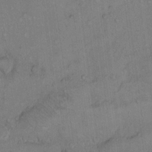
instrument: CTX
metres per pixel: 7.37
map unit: Hto
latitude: 11.5938
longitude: -58.1389
